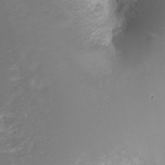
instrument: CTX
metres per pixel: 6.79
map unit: Nhu
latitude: -7.4454
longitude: -70.7813
